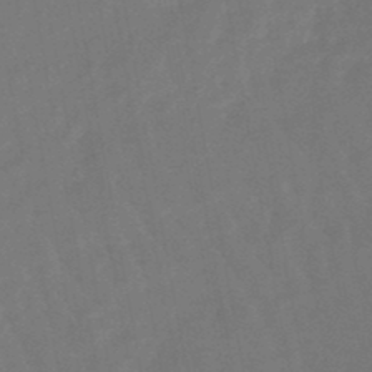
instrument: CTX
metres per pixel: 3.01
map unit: eHb
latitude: -47.4265
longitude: 82.3306
